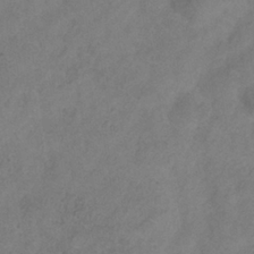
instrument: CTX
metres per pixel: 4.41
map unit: Hve
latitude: -35.1053
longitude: 88.0661
